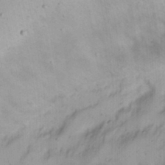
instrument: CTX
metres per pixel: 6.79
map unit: Nhu
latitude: 21.8017
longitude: -70.6301
